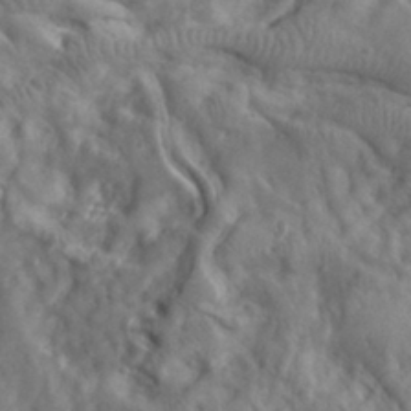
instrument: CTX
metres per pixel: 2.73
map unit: eHh
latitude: 30.8380
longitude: -68.1578
